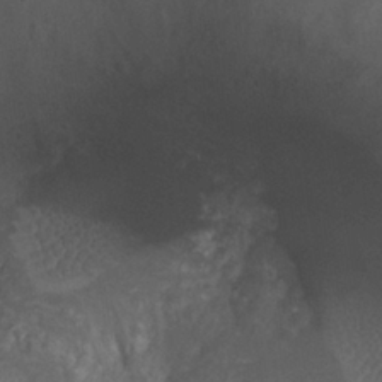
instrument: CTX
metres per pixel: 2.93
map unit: Nhu
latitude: 27.0081
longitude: -51.0836
